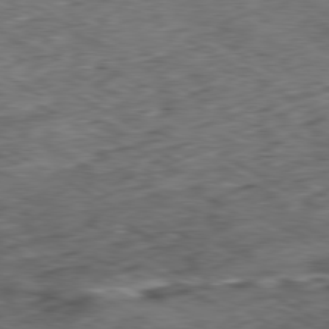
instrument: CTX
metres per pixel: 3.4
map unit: Hpe
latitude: -80.3684
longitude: 23.0676
